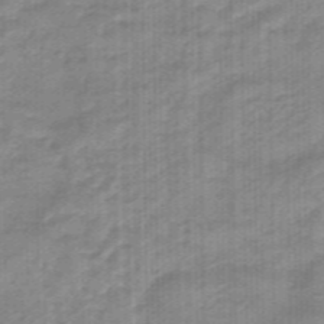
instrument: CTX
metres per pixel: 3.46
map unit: eHb
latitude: -45.6533
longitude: 83.5021
